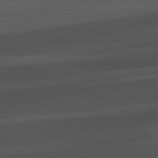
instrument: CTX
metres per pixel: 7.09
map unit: lApd
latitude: 81.1214
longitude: -84.2712
